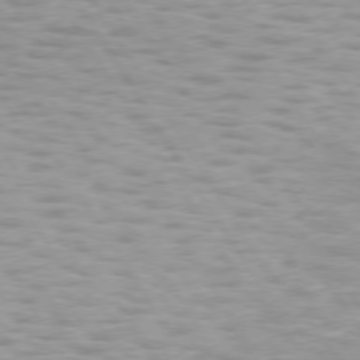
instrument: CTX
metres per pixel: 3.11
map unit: lApd
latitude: 75.0270
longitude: -50.4034
